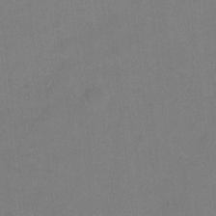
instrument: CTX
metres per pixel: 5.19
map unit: Hto
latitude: -5.4643
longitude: -35.8205
